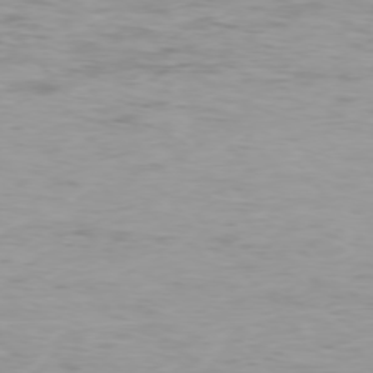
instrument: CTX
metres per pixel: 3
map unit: Hpe
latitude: -75.8612
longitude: -11.1970
